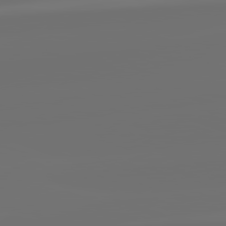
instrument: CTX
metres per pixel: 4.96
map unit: lApd
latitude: 82.2711
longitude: -160.4601
